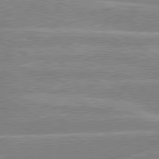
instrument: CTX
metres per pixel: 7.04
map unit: lApd
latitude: 80.0255
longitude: -131.9906
